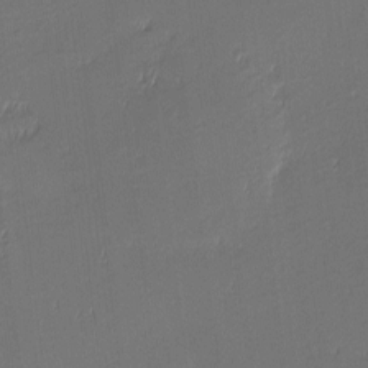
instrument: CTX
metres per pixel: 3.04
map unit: eHh
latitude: -3.5399
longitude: -83.2348
